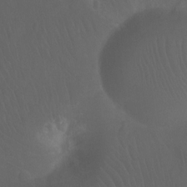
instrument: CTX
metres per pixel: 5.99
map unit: Ht
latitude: -11.9367
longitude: -44.3656
